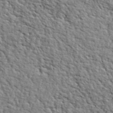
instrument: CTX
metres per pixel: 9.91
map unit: lHvf
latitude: 40.4978
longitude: -86.6301
